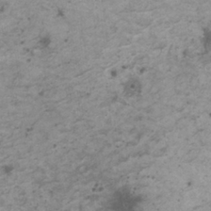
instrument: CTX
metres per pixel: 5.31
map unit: HNhu
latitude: -0.5574
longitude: 3.1809
